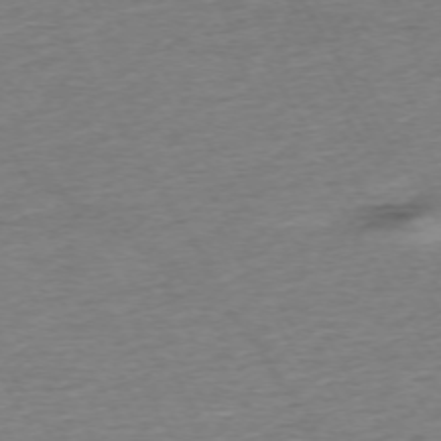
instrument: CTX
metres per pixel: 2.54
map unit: Ap
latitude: -72.8408
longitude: -69.0270
